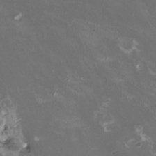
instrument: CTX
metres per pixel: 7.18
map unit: HNhu
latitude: -0.4629
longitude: -2.9891
